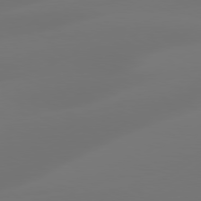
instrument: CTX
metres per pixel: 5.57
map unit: Hpe
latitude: 78.4790
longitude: -128.3089
